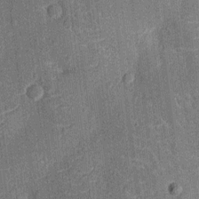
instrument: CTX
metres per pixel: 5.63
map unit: Nhu
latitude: -13.4266
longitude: -23.4426
